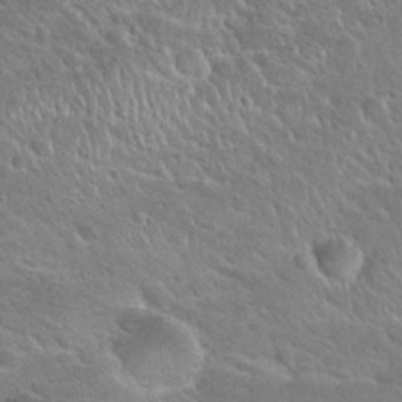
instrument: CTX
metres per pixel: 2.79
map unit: Hto
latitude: 24.7246
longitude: -50.2333
